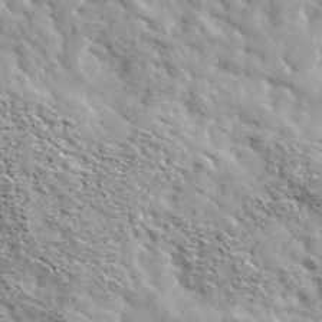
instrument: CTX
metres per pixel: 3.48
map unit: Ave
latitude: 38.2333
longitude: -108.4223
